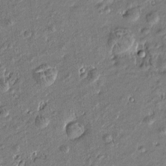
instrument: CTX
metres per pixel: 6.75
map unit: Htu
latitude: -6.9730
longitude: 176.9353
